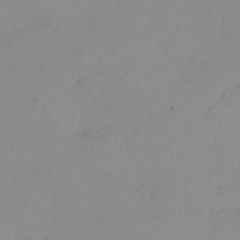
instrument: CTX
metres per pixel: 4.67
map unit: eHh
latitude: 24.2144
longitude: -64.8191
